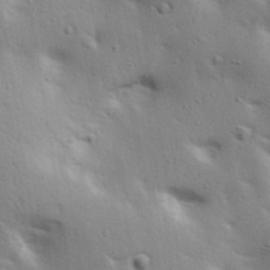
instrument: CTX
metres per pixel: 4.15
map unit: lAa
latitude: 18.4601
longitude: -138.4790
